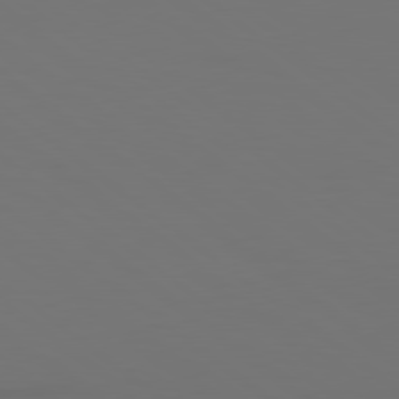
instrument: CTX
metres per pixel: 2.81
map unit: Hpe
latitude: 78.5357
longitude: -134.4790
